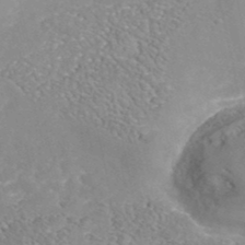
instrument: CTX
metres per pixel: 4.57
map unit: Nhe
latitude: -42.0472
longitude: -110.9514
